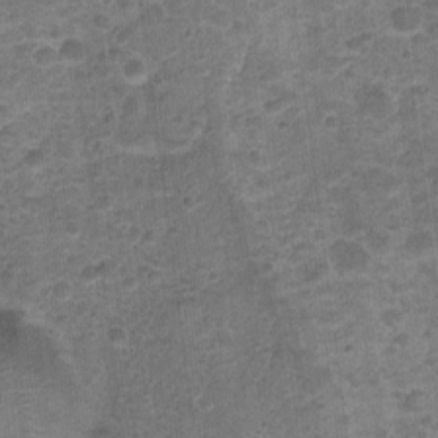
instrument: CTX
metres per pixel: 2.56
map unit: Nhu
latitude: 3.4804
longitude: -17.6693
